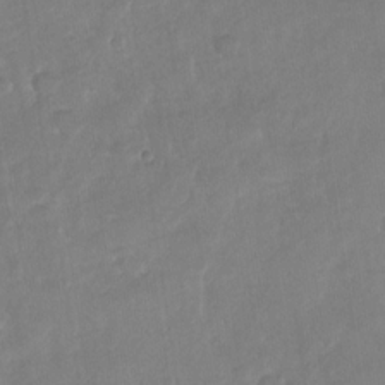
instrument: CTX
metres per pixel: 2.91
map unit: Nhu
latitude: -29.6722
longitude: -62.5168
